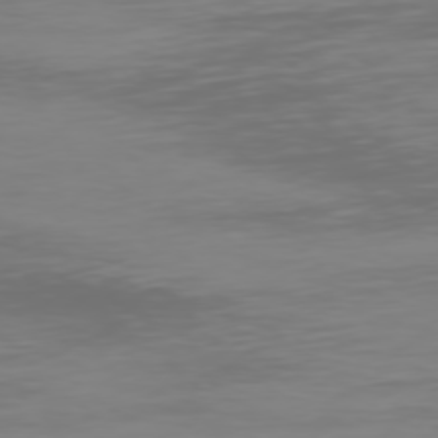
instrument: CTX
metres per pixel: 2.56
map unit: Hpe
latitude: 73.9906
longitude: -128.1956
